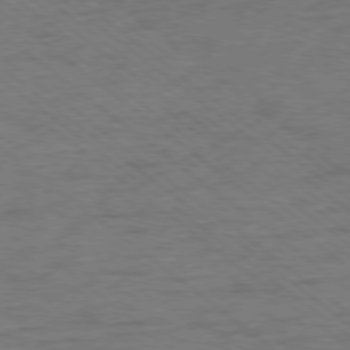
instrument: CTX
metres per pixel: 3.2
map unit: Ap
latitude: -78.1794
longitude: -83.1403
